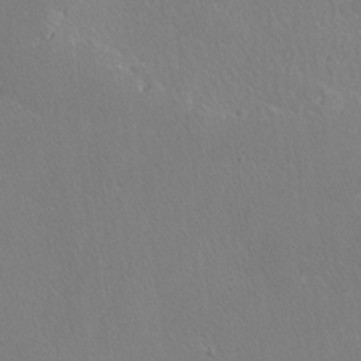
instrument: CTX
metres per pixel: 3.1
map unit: lAvf
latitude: -4.3306
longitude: -108.4979
